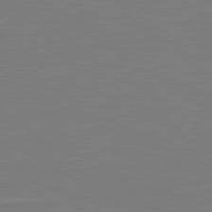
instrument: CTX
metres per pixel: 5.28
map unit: Hpe
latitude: 78.9325
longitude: -149.6127
